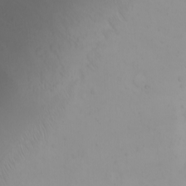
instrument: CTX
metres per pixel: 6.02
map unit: Nhu
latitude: -5.1809
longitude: -84.5924
